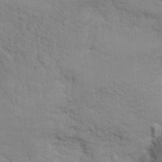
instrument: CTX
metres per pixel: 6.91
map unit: Hto
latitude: 16.3656
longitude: -38.3089
